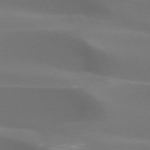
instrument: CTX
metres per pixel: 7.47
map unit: lApd
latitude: 73.0270
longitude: -49.7072
